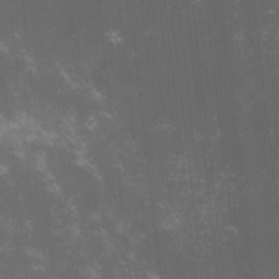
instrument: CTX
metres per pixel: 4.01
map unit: lHvf
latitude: -13.8989
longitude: -101.7828
